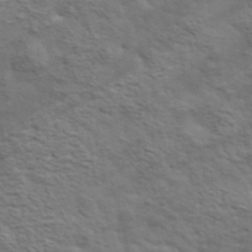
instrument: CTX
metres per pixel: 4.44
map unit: eHh
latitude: 36.5735
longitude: -81.1403
